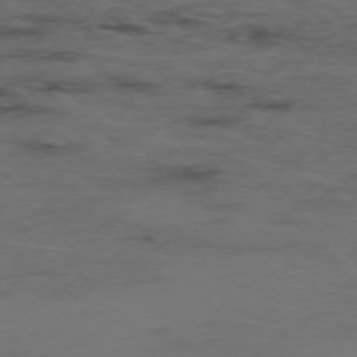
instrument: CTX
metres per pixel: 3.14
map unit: Hpe
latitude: -76.0094
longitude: -17.4804
